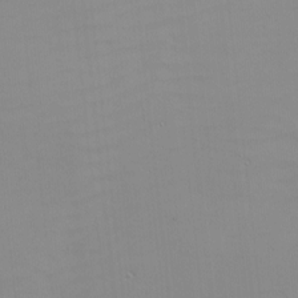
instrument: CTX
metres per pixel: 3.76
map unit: Nhu
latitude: -4.9919
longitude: -91.0081
